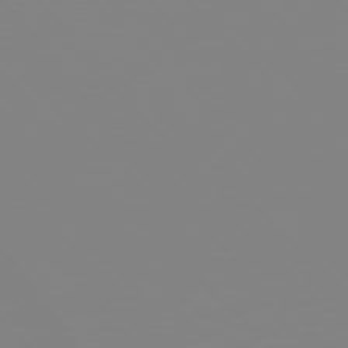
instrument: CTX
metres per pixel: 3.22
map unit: Hpe
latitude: 77.4237
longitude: -161.8772
